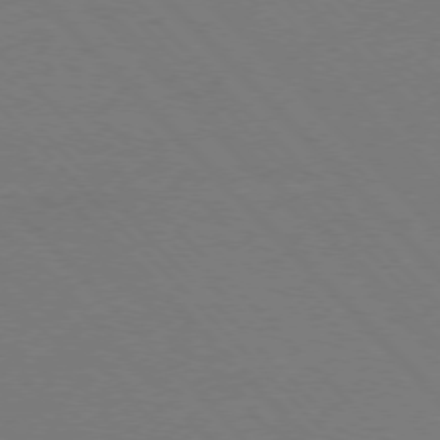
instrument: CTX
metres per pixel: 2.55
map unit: Ap
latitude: -77.3321
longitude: -69.9339
